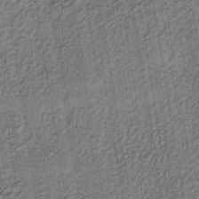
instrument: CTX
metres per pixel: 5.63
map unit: lHb
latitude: -38.6897
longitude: 60.3873
